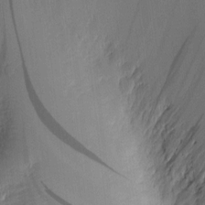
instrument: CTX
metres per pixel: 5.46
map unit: Nve
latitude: -7.0486
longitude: 174.9730
